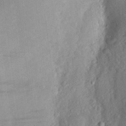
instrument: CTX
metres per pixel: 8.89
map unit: Aa
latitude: 26.1767
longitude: -146.2712
